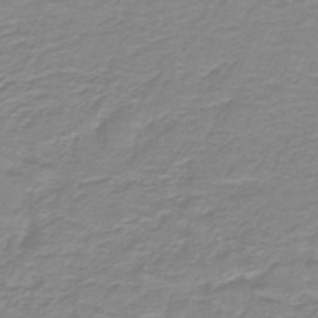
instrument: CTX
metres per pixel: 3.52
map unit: lHb
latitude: -41.1431
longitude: 56.4440
